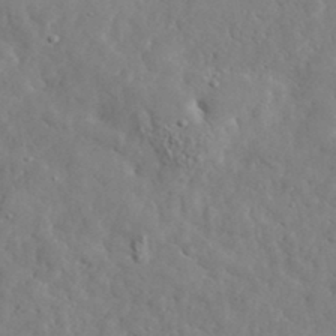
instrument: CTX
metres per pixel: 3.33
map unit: lHvf
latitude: 35.8394
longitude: -86.5546
